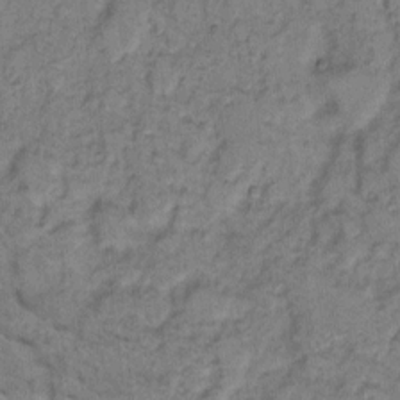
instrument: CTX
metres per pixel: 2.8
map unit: eHh
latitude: 7.7072
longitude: -64.1011
